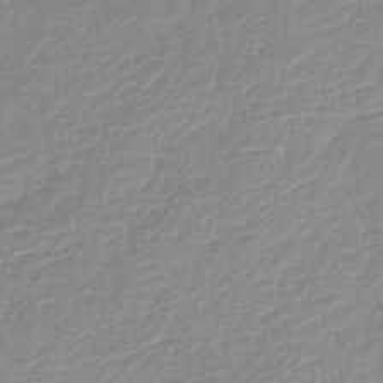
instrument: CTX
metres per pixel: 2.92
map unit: lHb
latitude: -41.4643
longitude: 75.5588
